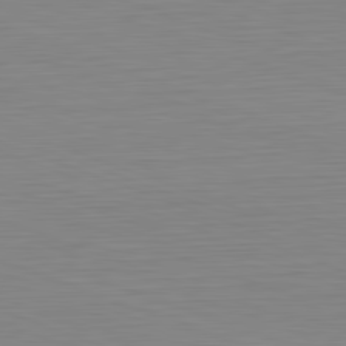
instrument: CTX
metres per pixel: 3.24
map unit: Hpe
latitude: -82.1795
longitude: 9.5966
